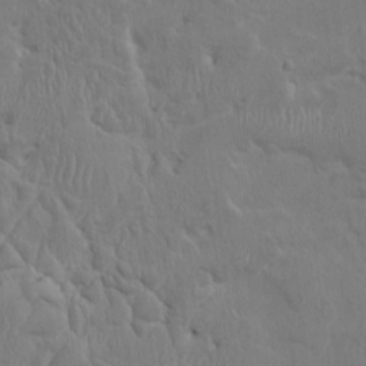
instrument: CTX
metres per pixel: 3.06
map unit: HNhu
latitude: 3.0269
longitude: -6.7624
